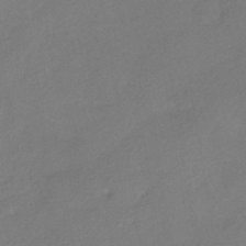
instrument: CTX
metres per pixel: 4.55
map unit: HNhu
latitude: -41.8233
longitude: 92.4629
